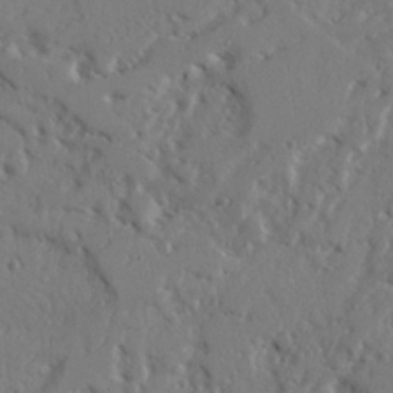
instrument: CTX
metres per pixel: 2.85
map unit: Ave
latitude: 22.7813
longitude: -131.9340
